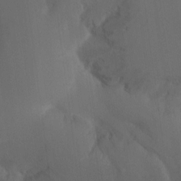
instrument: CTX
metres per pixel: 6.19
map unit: Nhu
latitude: -10.9920
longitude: -40.6112
